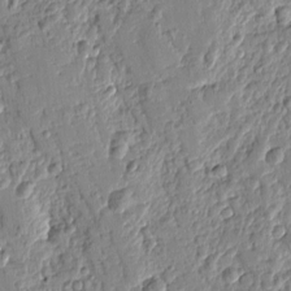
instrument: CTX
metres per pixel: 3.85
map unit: Htu
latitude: -0.9731
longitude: -176.4601
